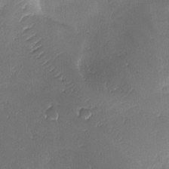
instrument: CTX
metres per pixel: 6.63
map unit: Ave
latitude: -10.9731
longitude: -122.3278
